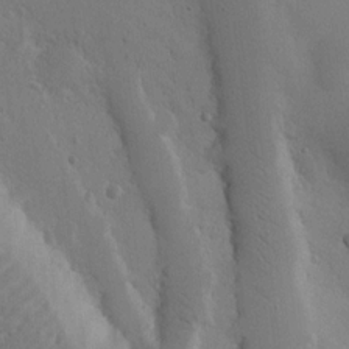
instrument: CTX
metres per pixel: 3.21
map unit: Nhu
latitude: 15.1970
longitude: -78.4412
